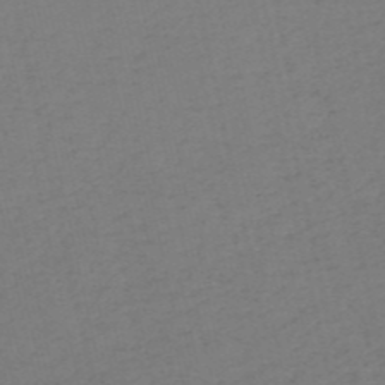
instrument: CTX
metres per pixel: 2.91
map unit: HNb
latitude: -54.1984
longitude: -39.2537
